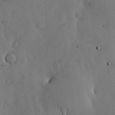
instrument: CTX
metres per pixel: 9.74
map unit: lHvf
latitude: 17.7261
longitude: -114.0822
